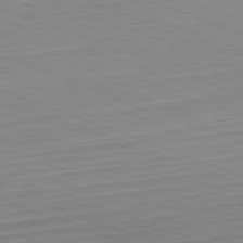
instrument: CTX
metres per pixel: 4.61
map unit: Hpe
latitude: -82.4629
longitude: 12.8597
